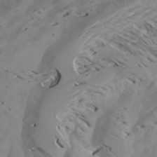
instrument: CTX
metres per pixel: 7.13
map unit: Aa
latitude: 20.2145
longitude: -146.5924
